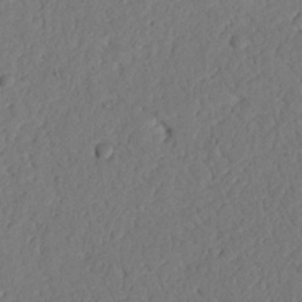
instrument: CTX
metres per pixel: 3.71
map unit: Nhu
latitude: 20.8002
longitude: -77.8583
